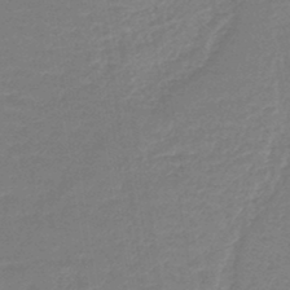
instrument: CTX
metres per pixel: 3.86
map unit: lHb
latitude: -44.2740
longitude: 79.8233
